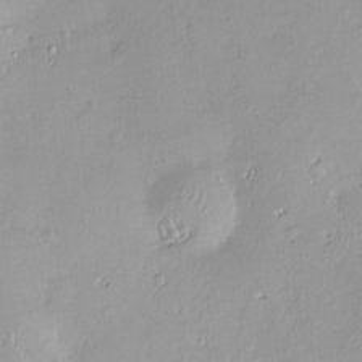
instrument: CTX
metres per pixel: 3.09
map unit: Nve
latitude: -8.1795
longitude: 174.6140
